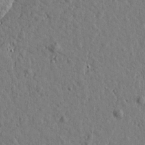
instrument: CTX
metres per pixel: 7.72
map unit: Htu
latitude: 0.5357
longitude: -179.0081
